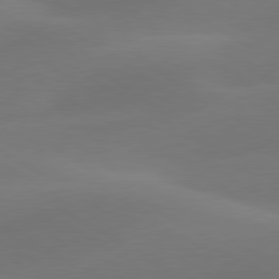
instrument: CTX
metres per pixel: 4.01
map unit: lApd
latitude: 79.9339
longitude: -91.2915
